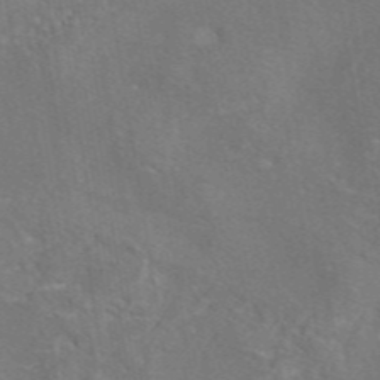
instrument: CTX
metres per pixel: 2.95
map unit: eAb
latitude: 45.6694
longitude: 109.6344
